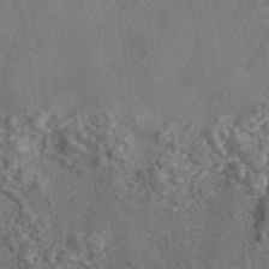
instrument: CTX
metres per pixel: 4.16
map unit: eAb
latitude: 43.2348
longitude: 105.3320
